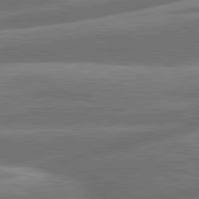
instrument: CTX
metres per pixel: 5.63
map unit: lApd
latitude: 81.1403
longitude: -167.5938
